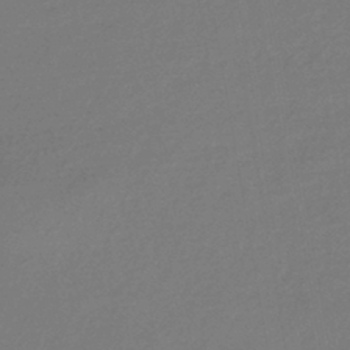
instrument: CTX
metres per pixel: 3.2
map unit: HNhu
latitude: -43.2564
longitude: 89.5777
